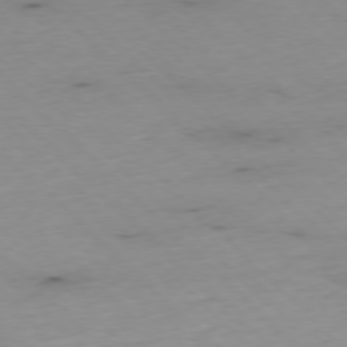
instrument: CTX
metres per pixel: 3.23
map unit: Ap
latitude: -77.1620
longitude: -90.8569
